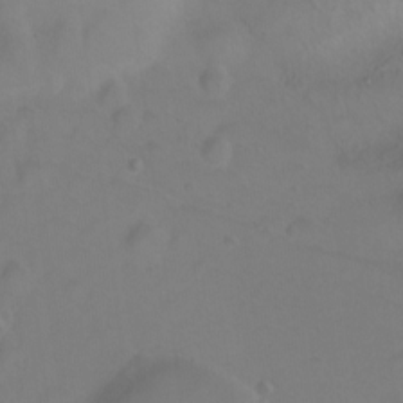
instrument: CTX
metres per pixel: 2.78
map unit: Ht
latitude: 0.5734
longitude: -44.9513
